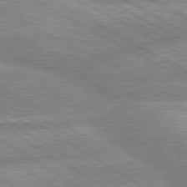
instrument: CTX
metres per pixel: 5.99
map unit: lApd
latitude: 80.1200
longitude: -167.0269
